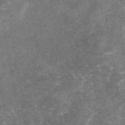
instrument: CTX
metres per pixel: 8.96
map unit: eAb
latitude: 46.6491
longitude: 120.8030
